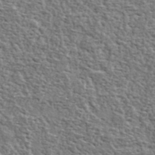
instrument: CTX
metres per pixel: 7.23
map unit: lHvf
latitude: 37.4993
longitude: -88.8380
